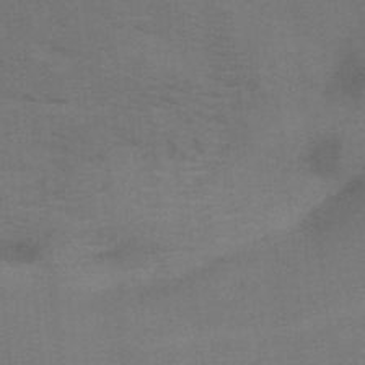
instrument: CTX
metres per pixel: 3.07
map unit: HNb
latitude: -46.3306
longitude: -45.7449
